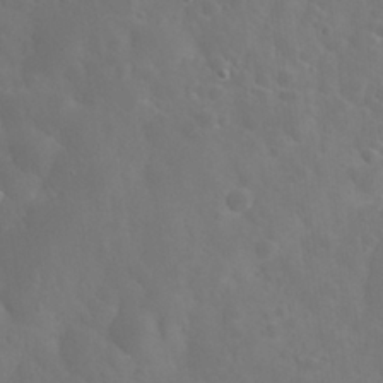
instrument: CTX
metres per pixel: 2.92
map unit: Nhu
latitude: 27.4993
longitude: -56.1577
